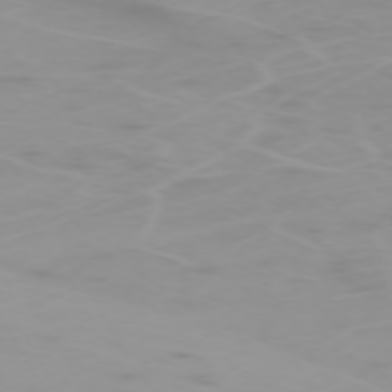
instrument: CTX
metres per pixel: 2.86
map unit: Hpe
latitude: -74.1039
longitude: 4.1039
